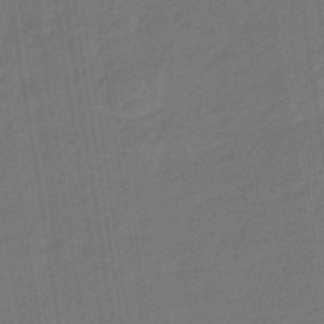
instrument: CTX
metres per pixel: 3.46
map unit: eHb
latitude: -47.0297
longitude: 87.5777
